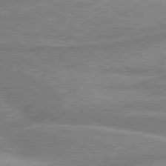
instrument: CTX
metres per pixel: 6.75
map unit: lApd
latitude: 80.1011
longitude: -171.5938
